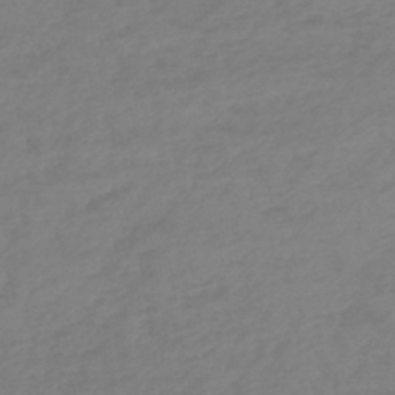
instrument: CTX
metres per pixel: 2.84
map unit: lHb
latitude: -45.1809
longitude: 70.7841
